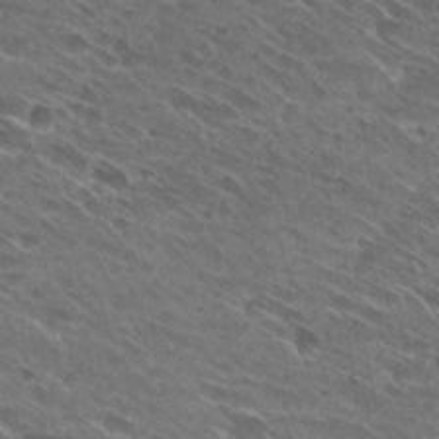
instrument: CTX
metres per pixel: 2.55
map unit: Hto
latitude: 29.3670
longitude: -44.2900
